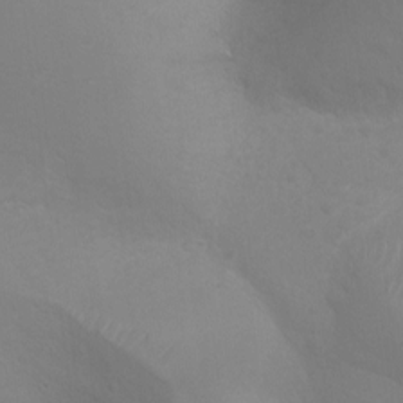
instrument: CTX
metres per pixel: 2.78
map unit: Ht
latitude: -9.8422
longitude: -20.4979
